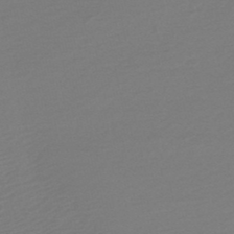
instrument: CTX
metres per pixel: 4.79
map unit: lHb
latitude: -47.7477
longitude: 60.3117
